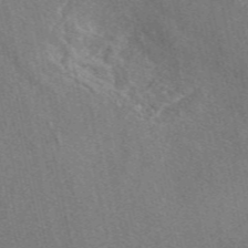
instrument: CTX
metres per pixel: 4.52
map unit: eAb
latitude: 48.9703
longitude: 112.5574
